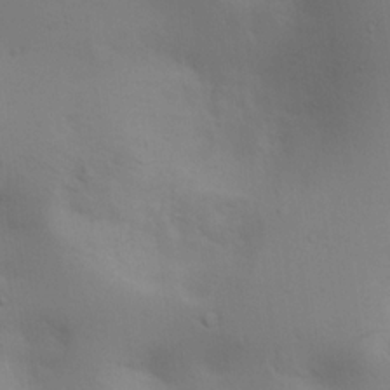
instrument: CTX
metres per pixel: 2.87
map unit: lAa
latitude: 20.3656
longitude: -138.5168
